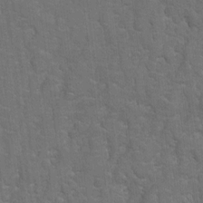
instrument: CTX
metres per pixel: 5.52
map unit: Hto
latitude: 4.3278
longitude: -31.7639
